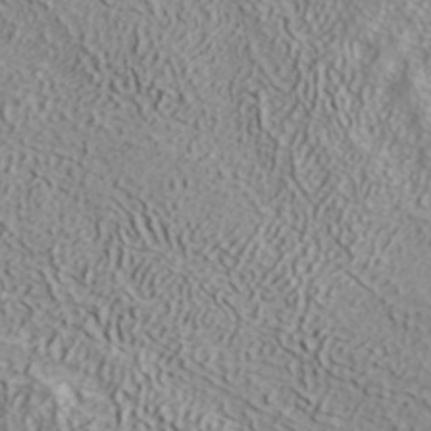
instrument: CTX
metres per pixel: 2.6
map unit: ANa
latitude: 38.6868
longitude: 22.5763
